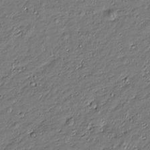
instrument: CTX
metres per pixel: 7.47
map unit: Htu
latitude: -7.2754
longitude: 177.1809
